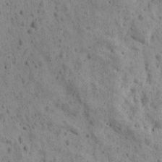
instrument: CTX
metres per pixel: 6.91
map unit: Ave
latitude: 11.3671
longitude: -105.6127
